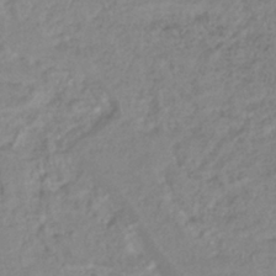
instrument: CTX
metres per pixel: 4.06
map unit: lHb
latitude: -41.3321
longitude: 69.9745
